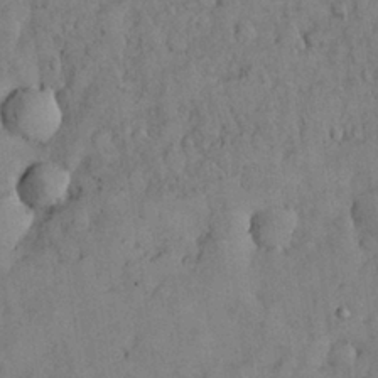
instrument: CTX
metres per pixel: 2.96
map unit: Nhu
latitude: 28.5734
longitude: -69.1403
